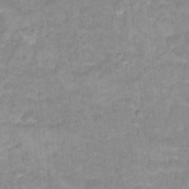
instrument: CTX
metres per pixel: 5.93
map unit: Hto
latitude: 17.2915
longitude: -35.2537
